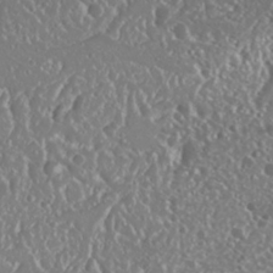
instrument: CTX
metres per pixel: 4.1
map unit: Nhu
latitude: 25.3670
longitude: -58.5168
